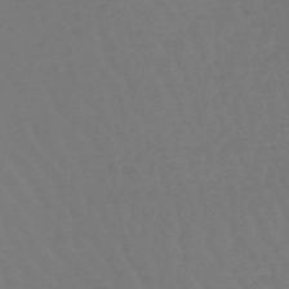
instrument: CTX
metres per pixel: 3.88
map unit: lHb
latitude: -44.7841
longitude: 66.3873
